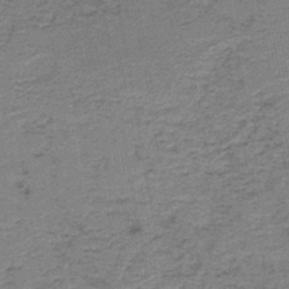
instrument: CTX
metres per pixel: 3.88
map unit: HNb
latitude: -44.5952
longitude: 50.0661
